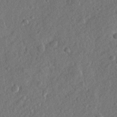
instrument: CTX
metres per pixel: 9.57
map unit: lHvf
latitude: 23.6127
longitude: 144.1417
